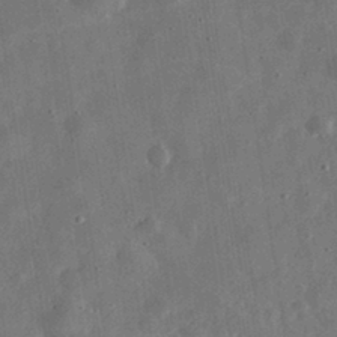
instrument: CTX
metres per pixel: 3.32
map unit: eHh
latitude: 32.4979
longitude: -77.0080
